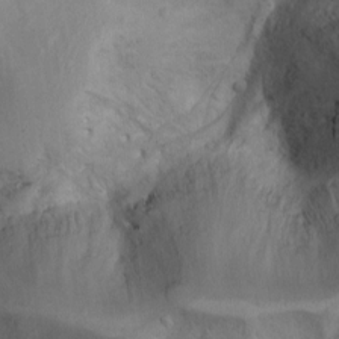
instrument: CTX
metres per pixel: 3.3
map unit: Aa
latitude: -3.3320
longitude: -73.6505
